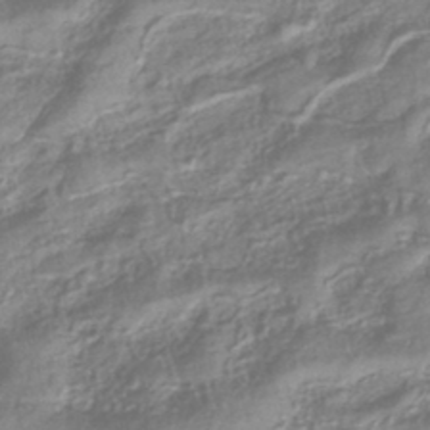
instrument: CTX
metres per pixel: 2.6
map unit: eHb
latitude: -40.4251
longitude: 78.9163
